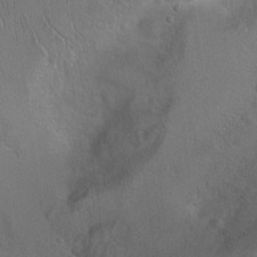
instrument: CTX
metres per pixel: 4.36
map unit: Ht
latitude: 0.1577
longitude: -45.3292
